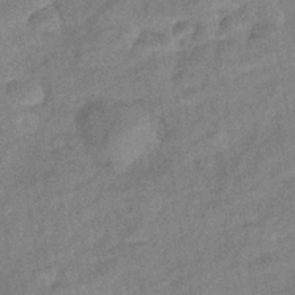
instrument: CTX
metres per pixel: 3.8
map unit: eHb
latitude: -42.0849
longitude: 82.0661
